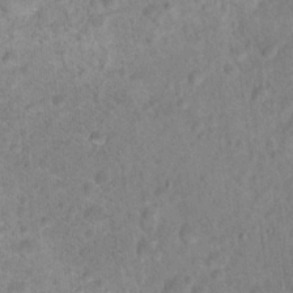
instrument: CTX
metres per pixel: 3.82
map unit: Nhu
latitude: 17.6127
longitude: -34.2333
